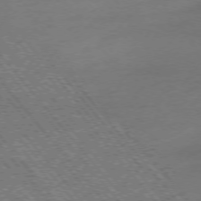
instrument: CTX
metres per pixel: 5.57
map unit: Hpe
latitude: -75.5966
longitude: -16.3656
